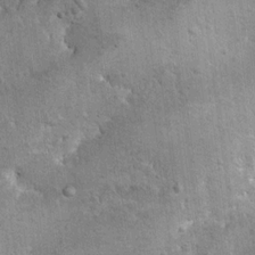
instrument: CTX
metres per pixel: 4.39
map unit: Hto
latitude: 11.7828
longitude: -36.1955
